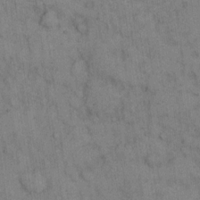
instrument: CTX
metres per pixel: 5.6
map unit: eHh
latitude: 14.9136
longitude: -62.8758
